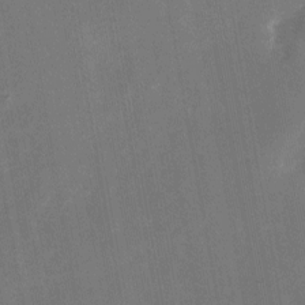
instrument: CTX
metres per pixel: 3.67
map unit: eHh
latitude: 4.6679
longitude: -69.9150
